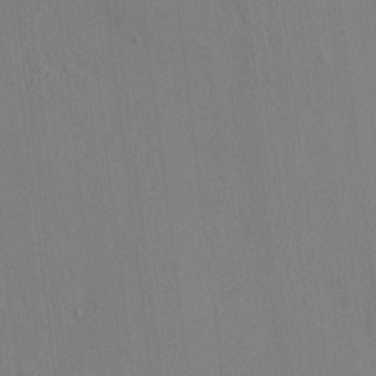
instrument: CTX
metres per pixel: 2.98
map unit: HNhu
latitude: 7.1025
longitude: 15.2565
